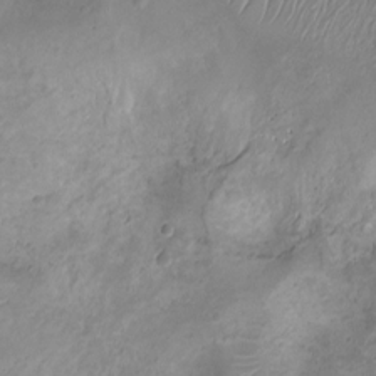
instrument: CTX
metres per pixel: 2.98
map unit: Ht
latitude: -7.6344
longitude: -18.4223
